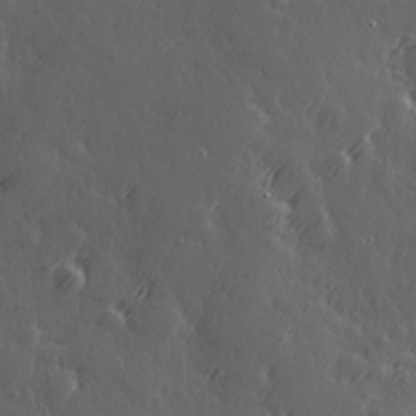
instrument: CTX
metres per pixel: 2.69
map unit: Hve
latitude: 26.7813
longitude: 145.8800
